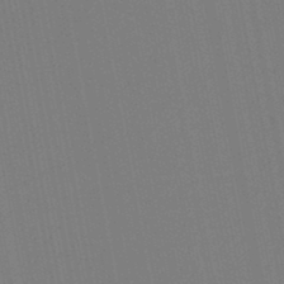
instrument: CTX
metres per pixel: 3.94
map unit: lHb
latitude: -47.2187
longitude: 71.8045
